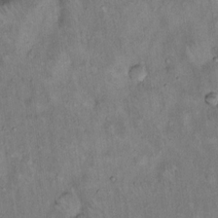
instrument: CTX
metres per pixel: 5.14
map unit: Hto
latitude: 14.7625
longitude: -59.0836
